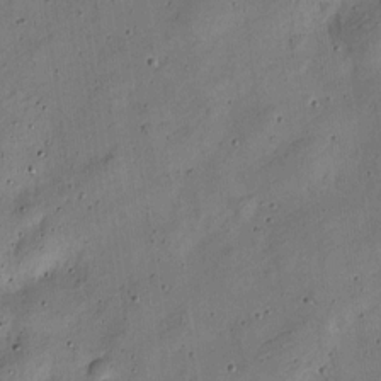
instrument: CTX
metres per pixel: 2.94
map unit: Nve
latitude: -25.5021
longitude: 106.5385
